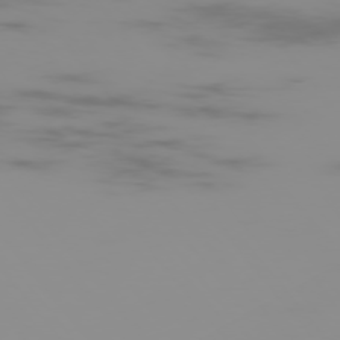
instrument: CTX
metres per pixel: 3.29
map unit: Hpe
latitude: -75.9556
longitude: -10.5357
